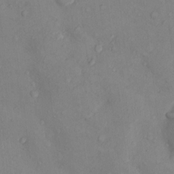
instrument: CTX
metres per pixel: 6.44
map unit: Nhu
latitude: 9.1970
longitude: -25.7827
